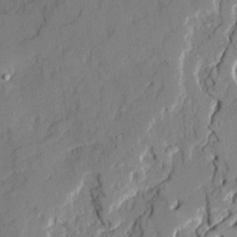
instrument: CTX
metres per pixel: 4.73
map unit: Ave
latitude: 21.6127
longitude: -129.2915
